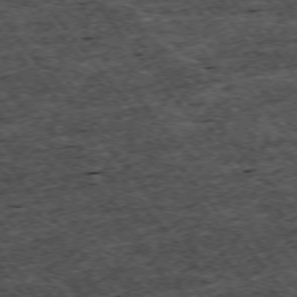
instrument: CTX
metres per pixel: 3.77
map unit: Hpe
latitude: -75.0676
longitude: 5.0486
